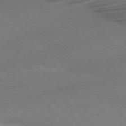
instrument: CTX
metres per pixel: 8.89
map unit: Ap
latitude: -77.6533
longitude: -68.2523
